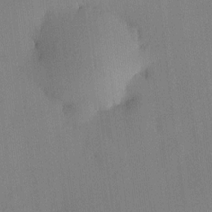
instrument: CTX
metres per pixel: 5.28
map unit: HNhu
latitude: 10.4223
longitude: 16.0850
